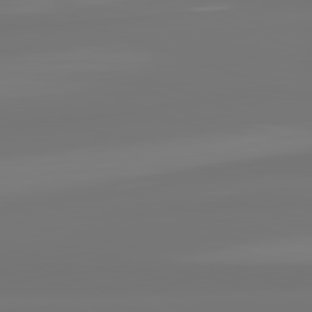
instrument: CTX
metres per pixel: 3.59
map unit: lApd
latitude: 82.1388
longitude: -177.6316
